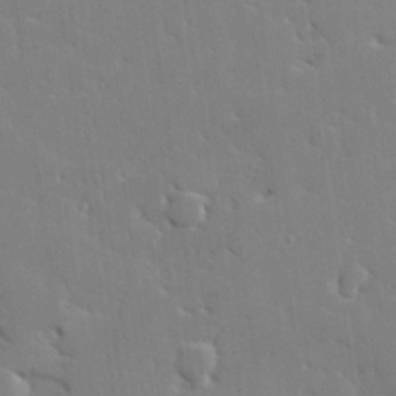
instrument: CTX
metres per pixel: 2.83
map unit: Hve
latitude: 25.5182
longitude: -90.4979
